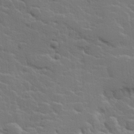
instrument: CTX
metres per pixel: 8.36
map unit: Hve
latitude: 25.9150
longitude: 144.3873
